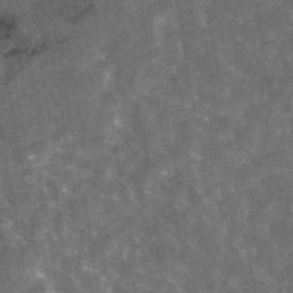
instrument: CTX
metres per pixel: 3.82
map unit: eAb
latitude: 45.2915
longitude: 122.6519
